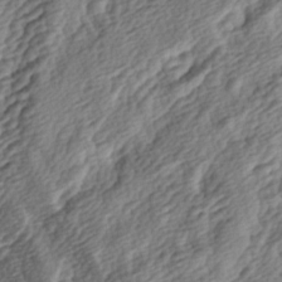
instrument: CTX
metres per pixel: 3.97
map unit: lAa
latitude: -4.0094
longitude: -123.1025
